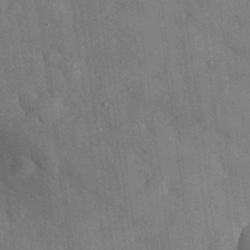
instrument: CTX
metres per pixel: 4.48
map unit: eHh
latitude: 30.5735
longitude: -77.0269
